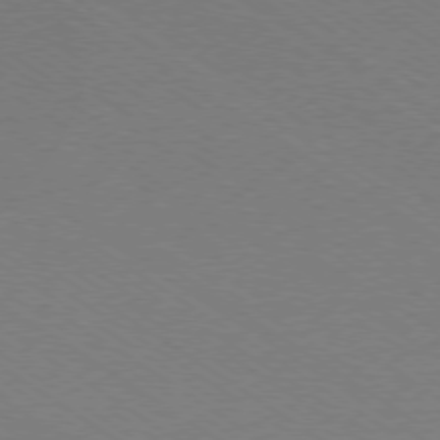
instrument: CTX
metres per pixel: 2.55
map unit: Ap
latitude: -78.4818
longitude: -84.4412
